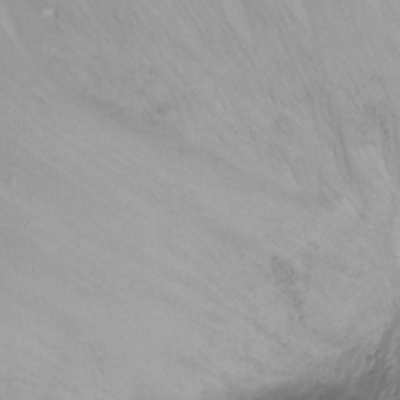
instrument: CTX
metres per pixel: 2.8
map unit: Nhu
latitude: -13.2754
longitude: -62.3468
